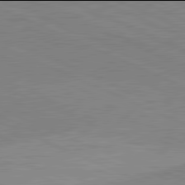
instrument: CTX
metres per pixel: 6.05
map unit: lApd
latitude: 81.9906
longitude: 148.6141
